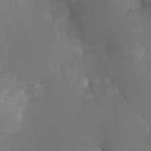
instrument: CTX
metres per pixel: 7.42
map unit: Ht
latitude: -18.0283
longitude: -43.9906
